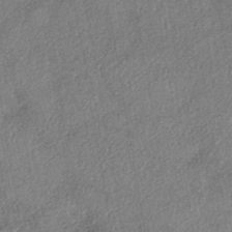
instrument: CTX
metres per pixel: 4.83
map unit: eHh
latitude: -42.2361
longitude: 120.2739
